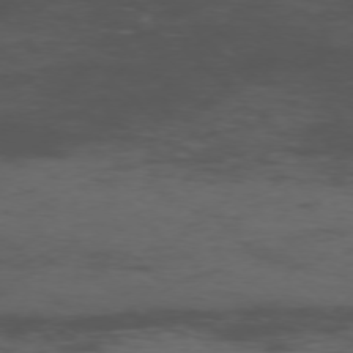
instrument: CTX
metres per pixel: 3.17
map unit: Ap
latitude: -76.0283
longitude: -67.9717
